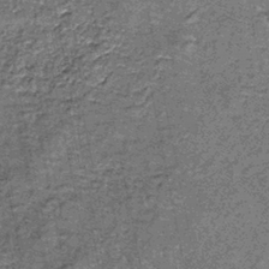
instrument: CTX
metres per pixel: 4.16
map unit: lHb
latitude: -38.8030
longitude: 65.1431
